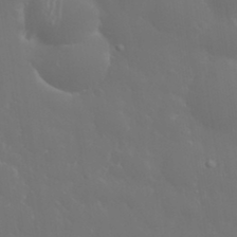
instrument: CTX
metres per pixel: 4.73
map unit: eHh
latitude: 33.5938
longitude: -60.5734
